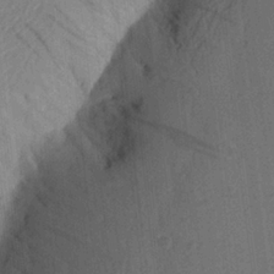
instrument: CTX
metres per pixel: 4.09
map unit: Aa
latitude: 23.8772
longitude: -148.9703
